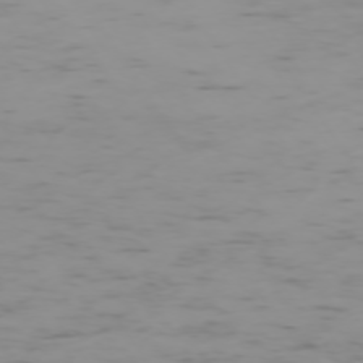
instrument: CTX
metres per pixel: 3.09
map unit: Ap
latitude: -74.1795
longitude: -80.4601
